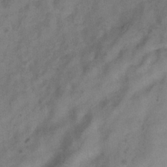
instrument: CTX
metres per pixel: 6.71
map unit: Hve
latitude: -33.9367
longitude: 89.6344
